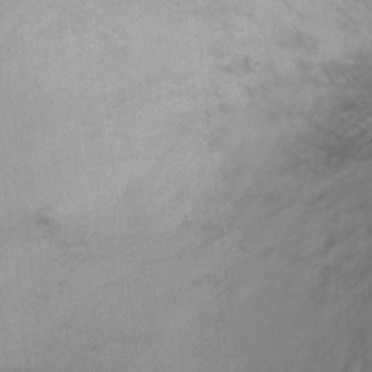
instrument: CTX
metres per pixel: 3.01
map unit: Ht
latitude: 1.6316
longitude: -36.8380
